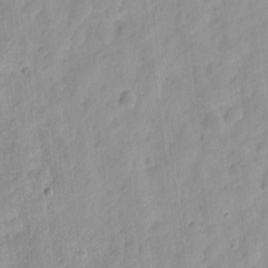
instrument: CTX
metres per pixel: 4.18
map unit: eHh
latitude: 8.2712
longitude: -74.8947
